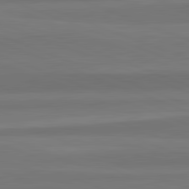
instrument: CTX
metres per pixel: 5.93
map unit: lApd
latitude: 82.6490
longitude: 177.5777
